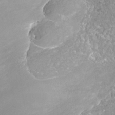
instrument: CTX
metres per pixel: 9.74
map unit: Nhe
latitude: -37.4643
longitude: -112.9325
